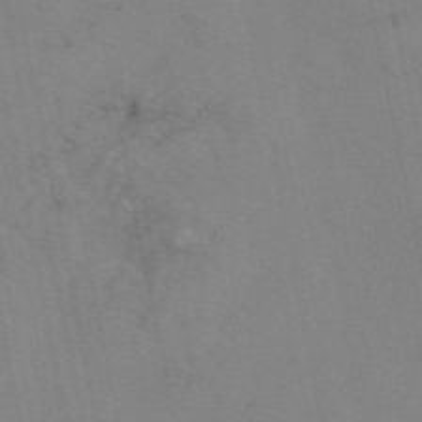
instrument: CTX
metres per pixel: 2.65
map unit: eAb
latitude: 49.6694
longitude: 104.7463
